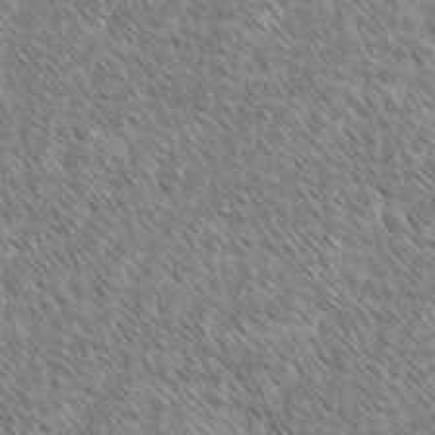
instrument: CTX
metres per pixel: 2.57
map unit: lAvf
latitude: -1.8801
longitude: -114.6112
